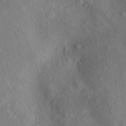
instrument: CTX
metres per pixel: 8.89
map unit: eHh
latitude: 5.1214
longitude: -73.4805
